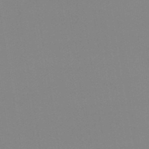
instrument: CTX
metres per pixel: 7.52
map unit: eHb
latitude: -49.4077
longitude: 67.7855
